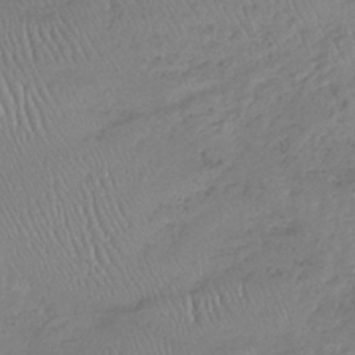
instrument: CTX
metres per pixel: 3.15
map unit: lHb
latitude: -37.4265
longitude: 68.0472
